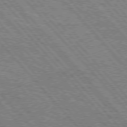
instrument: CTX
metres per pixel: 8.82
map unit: Hpe
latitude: 75.7639
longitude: -154.3278
